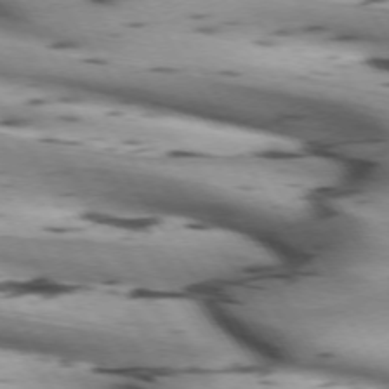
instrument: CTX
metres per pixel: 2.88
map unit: lApd
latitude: 72.2145
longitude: -53.0648
